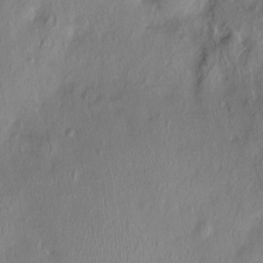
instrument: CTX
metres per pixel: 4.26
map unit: Ht
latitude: -1.4266
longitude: -14.7058
